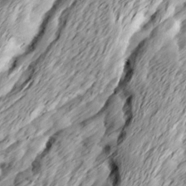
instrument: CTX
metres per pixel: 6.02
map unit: Ave
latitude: 15.4427
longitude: -136.7435
